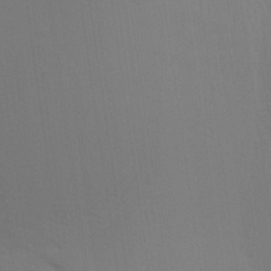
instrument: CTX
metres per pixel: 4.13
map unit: Aa
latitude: 29.8772
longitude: -135.3481
